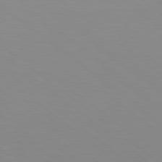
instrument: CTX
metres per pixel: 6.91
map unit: lApd
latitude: 79.0648
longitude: -177.0458
